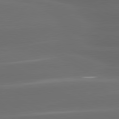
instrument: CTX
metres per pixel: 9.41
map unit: lApd
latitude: 80.4790
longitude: -139.7261
